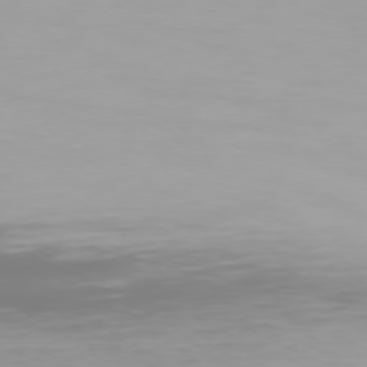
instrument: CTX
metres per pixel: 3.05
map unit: Hpe
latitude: 74.5357
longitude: -129.4993
